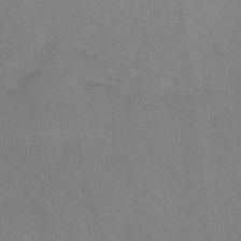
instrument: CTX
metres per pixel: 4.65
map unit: Ht
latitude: -1.6533
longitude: -33.4049
